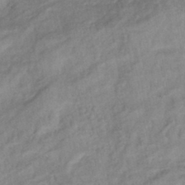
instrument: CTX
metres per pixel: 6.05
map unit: eHb
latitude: -42.0849
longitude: 83.3321
